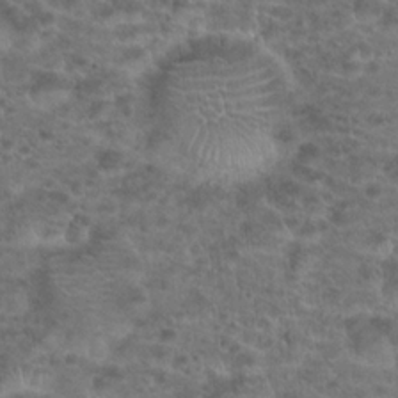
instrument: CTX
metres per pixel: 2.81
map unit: Hto
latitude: 19.3859
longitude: -40.9891
